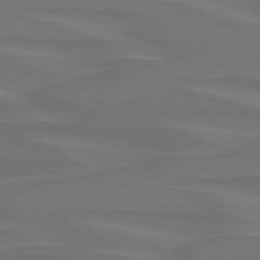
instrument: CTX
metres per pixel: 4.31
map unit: lApd
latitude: 74.7813
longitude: -79.2915
